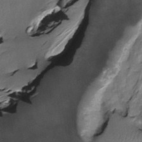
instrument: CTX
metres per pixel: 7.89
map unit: Htu
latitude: -5.4076
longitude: 150.5762
